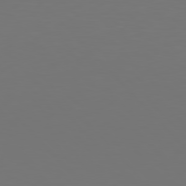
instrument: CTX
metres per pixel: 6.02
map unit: Hpe
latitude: 78.1200
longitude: -166.3656
